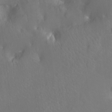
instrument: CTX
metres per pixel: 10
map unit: Nhu
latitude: -13.4832
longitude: -24.7624
